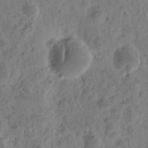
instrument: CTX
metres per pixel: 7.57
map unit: eHh
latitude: 9.4238
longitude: -74.3656
